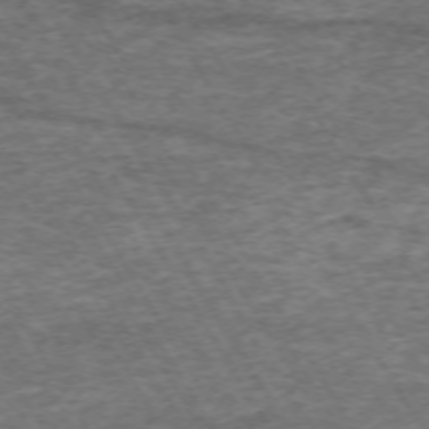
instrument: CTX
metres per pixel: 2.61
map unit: Hpe
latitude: -71.8234
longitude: 14.1039
